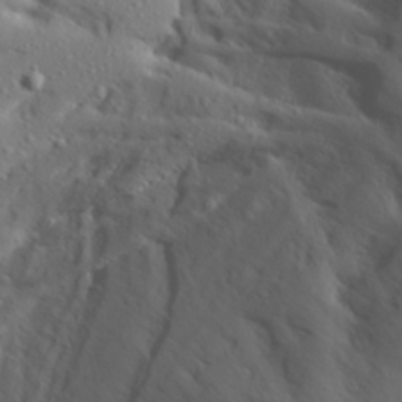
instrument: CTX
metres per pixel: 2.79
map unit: Aa
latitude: 27.7072
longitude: -146.2901
